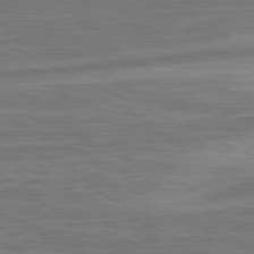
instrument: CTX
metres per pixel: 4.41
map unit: lApd
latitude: 81.1025
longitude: -175.3293
